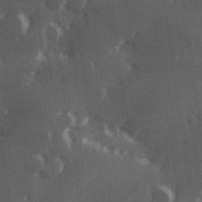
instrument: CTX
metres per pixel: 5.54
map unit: Hve
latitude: 26.9136
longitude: 147.5399
